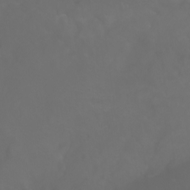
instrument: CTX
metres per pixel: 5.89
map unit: Aa
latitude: -6.7085
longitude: -72.4412
